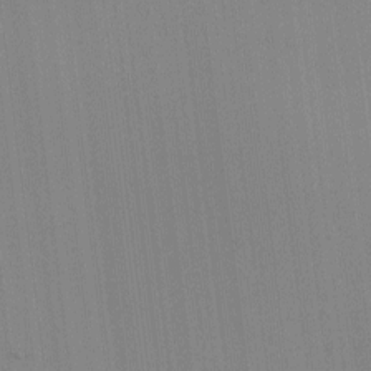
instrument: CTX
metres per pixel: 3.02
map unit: HNhu
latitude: -1.5399
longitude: -6.4979
